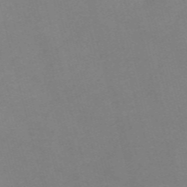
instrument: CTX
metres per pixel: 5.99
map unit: Nve
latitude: -57.9556
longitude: 59.0297
